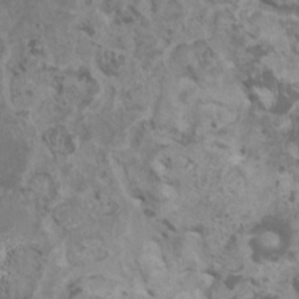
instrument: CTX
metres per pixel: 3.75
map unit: HNhu
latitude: 1.7260
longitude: 0.9920
